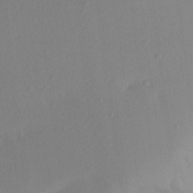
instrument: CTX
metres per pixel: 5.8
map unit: Aa
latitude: 21.1403
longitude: -144.9891
